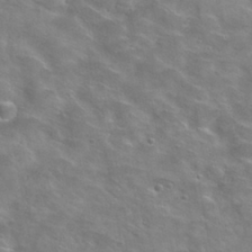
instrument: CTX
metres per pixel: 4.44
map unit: Hto
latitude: 28.0444
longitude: -48.3656
